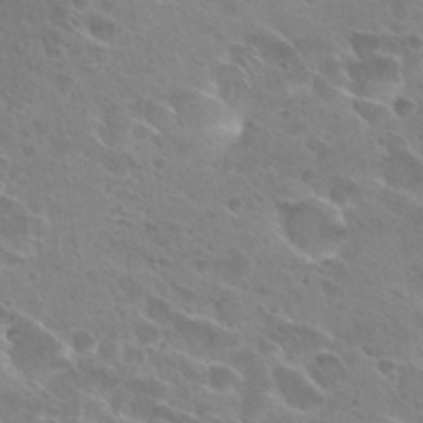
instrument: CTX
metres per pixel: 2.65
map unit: Hto
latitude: 27.5938
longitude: -40.0822
